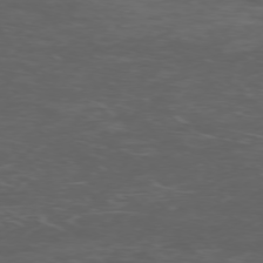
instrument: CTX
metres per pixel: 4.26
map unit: Ap
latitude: -76.2928
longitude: -67.3859
